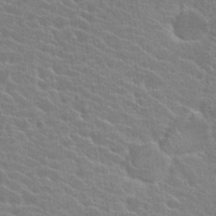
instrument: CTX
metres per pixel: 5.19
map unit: Hto
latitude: 24.0822
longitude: -40.5923
